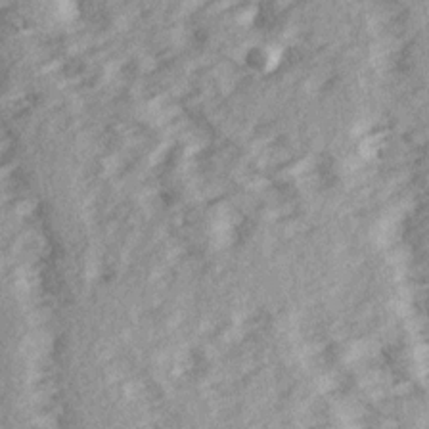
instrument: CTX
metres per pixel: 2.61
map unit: Ave
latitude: 14.9892
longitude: -104.3279
